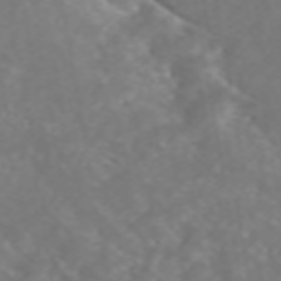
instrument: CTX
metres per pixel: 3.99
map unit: ANa
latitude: 45.1214
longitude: 22.3684
